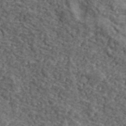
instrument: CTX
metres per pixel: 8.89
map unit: lHvf
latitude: 40.2522
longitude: -87.4615
